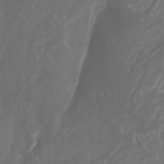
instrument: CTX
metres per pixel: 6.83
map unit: Nhu
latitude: -8.3117
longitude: -80.1200
